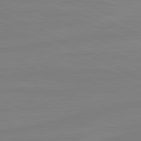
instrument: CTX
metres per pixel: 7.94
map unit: lApd
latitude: 81.4426
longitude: -177.5560
